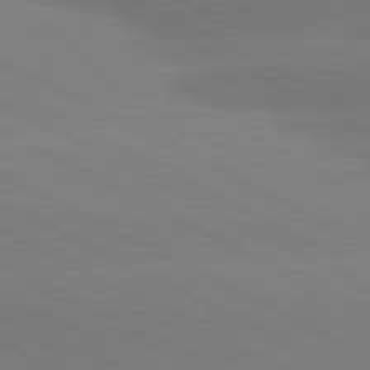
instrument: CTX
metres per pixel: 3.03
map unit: lApd
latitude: 81.1025
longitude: -153.6694
